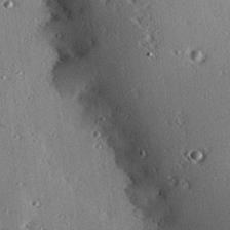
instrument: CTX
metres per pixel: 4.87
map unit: eHh
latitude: 23.1781
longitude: -90.4034
